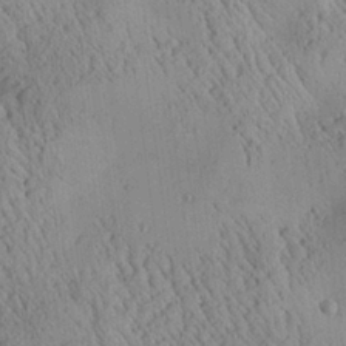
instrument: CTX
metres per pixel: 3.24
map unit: Aa
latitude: 25.1025
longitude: -134.1577
